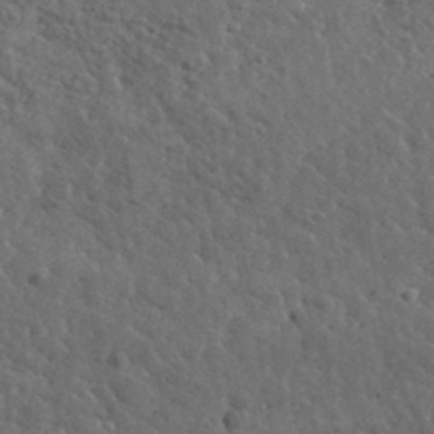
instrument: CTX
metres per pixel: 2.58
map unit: lHvf
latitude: 36.4790
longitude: -88.1200
